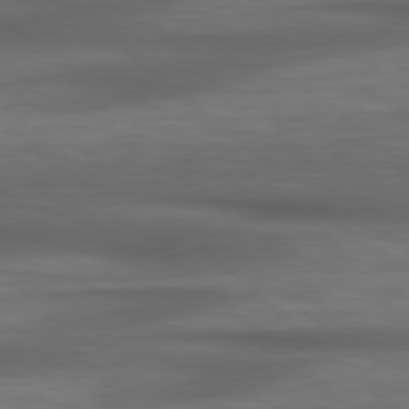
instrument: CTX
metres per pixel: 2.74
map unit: lApd
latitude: 79.0081
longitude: -117.0459
